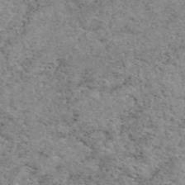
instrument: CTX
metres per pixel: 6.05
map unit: eAb
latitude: 47.5560
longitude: 114.7652
